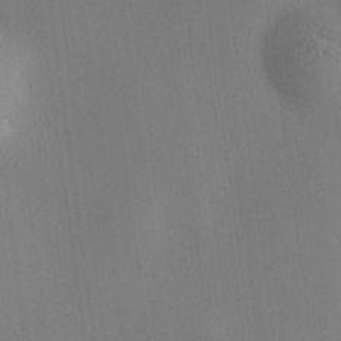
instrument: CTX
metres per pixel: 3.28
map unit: HNhu
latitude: 8.6302
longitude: 14.5574
